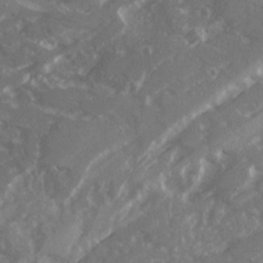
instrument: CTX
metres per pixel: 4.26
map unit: Ave
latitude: 20.6491
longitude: -130.6302
